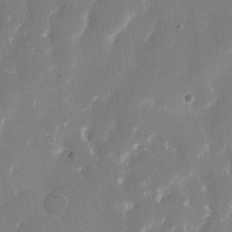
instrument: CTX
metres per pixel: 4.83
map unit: eHh
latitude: 10.3278
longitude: -69.1970
